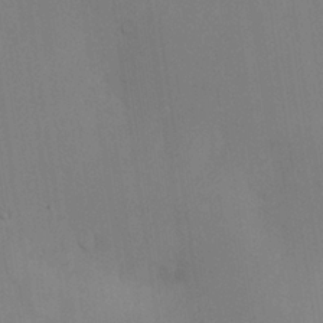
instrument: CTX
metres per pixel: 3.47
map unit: Nve
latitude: -7.9178
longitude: 174.1605
